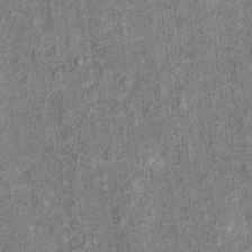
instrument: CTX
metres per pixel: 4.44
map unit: Ht
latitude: 8.7435
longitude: -37.5560
